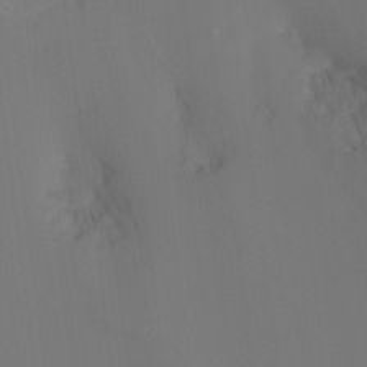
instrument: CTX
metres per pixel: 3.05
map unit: Nhu
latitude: -12.0094
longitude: -49.0269
